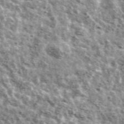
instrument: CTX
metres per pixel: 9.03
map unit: Ave
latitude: 41.3671
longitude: -106.2900
